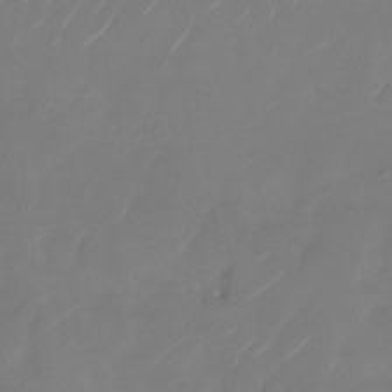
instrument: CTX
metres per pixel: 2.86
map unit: Nhu
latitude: -28.8975
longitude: -71.8394
